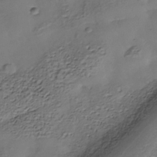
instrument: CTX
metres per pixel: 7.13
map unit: Nhe
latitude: -38.3495
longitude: -116.9514
